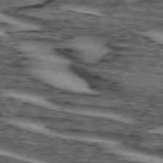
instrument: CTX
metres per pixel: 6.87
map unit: lApd
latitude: 74.0633
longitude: -74.7813
